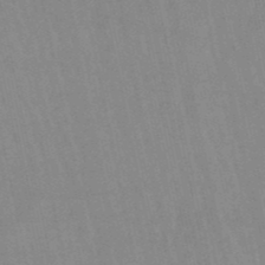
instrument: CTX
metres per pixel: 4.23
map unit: lHb
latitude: -48.5385
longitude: 73.0486
